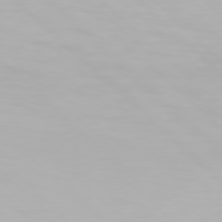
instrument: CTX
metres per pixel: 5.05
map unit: Hpe
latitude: 77.1403
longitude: -162.9892
